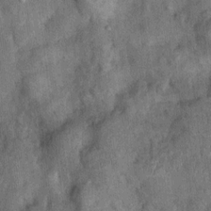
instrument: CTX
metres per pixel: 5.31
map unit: Nhu
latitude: 7.2159
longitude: -23.9528
